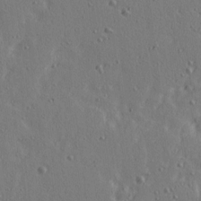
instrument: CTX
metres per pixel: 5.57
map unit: Ave
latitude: 14.6113
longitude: -106.2900
